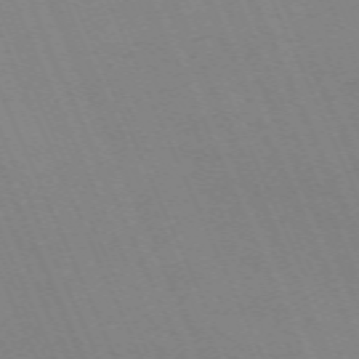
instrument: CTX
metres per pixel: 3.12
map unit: Nhu
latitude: -68.0850
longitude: 39.1809
